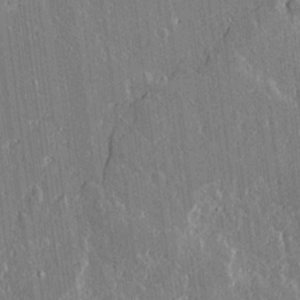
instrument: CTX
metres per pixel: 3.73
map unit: lAvf
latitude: 15.2348
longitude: -128.7624
